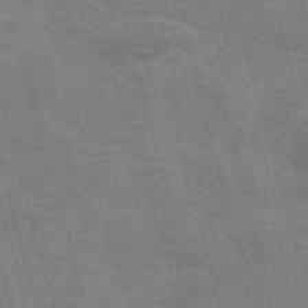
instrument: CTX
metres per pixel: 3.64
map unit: Nve
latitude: -59.1620
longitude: 65.7667
